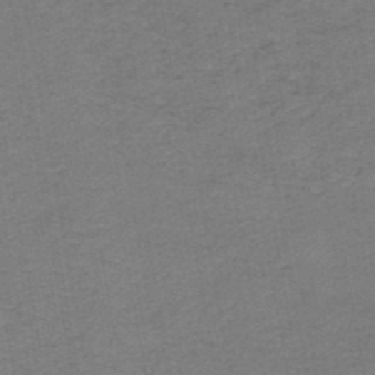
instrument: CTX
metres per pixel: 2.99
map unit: HNb
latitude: -45.6533
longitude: 52.2550
